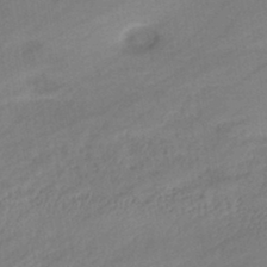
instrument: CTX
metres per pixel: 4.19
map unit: eHb
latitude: -43.0108
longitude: 85.3131
